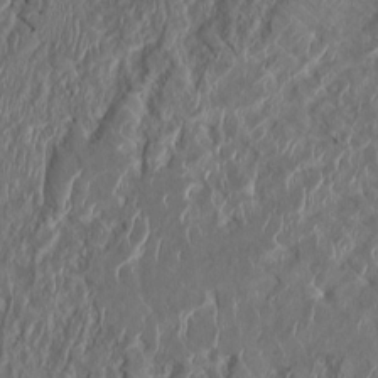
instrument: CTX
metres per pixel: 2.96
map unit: HNhu
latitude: 3.8772
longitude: -7.1970
